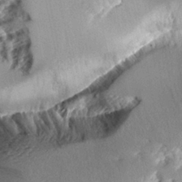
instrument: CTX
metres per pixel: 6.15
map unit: Aa
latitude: 11.6694
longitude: -126.3090
